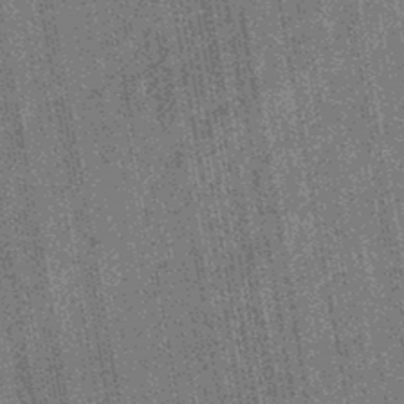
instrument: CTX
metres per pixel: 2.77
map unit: eHb
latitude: -43.7477
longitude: 86.0850
